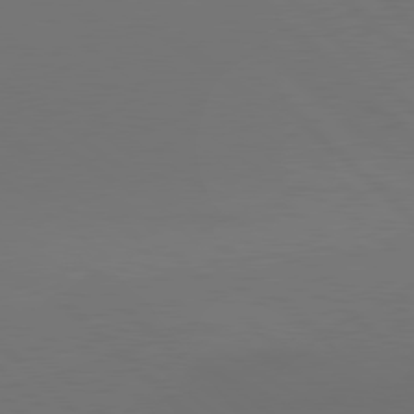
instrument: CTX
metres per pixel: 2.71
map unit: lApd
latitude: 79.7828
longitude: 159.3509
